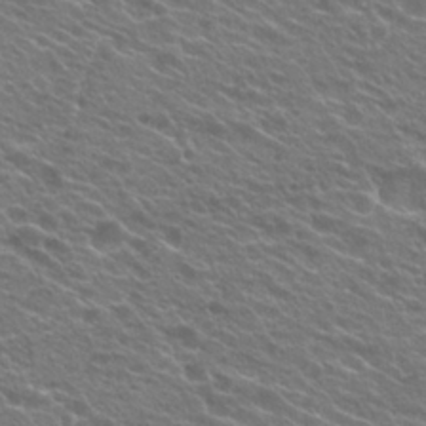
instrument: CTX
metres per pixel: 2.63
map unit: Hto
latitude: 24.7813
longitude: -30.4790
